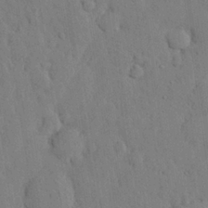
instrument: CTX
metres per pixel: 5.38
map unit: eHh
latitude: 24.6490
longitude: -80.6301
